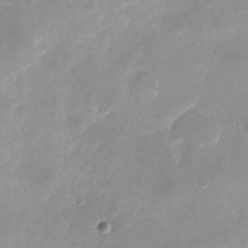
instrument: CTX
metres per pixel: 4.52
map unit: Nhu
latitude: -24.7085
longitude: -70.2522
